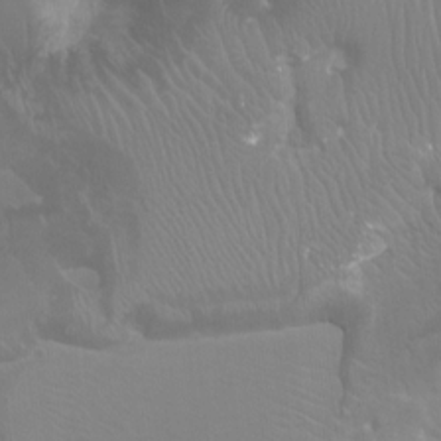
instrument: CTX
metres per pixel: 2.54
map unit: Ht
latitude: -1.0676
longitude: -17.4426
